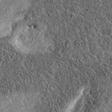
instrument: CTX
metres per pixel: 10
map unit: eAb
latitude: 36.5734
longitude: 108.7463
